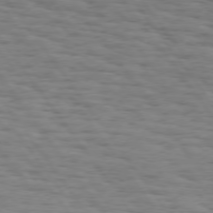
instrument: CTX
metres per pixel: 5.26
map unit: Hpe
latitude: 74.1767
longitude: -133.2348
